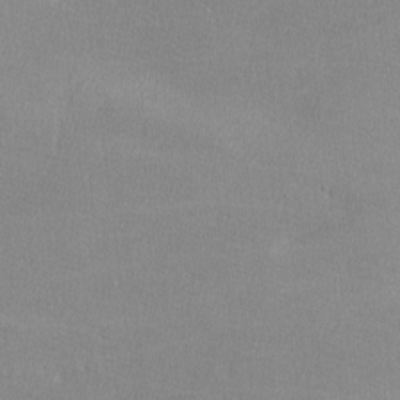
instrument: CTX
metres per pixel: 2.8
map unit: lHvf
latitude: -12.4818
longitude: -101.6694
